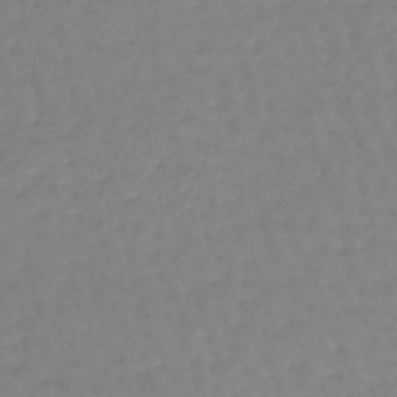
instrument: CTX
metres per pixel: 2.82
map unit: eHb
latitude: -46.2172
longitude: 81.8234
